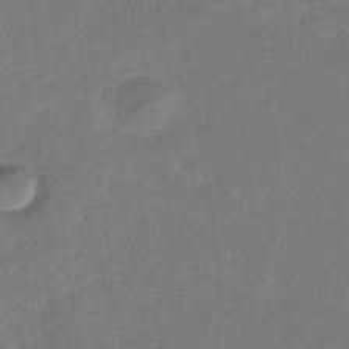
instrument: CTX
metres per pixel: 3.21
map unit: eHb
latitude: -33.4077
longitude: 73.0864
